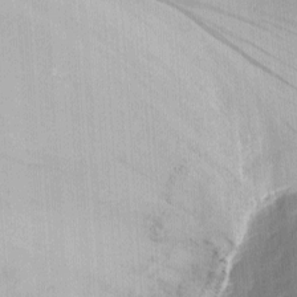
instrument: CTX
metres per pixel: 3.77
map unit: eHh
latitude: 3.1214
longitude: -78.9892
